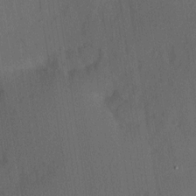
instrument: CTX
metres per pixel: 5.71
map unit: Hve
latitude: 13.6127
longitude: -89.9528
